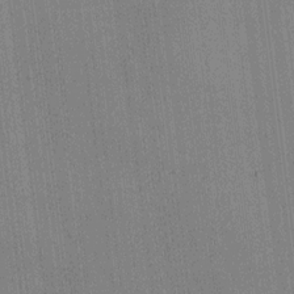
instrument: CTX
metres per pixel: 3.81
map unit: HNhu
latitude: 8.9136
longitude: 15.5210
